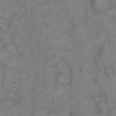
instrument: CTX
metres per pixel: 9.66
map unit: Hto
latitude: 15.5183
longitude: -61.7260
